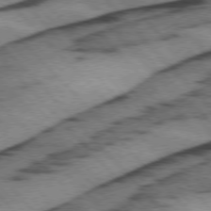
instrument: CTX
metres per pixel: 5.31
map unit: lApd
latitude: 75.5371
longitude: -78.5924
